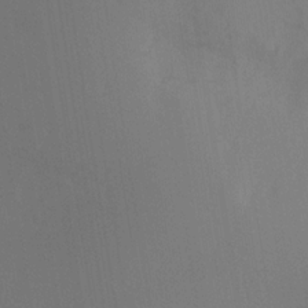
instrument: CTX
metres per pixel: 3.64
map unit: Ht
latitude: -8.6140
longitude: -31.0648
